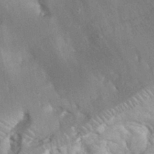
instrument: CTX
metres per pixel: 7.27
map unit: eHh
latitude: 35.0269
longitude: -64.2900
